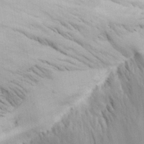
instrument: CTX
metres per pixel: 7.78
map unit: Aa
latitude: 25.1025
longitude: -132.1389
